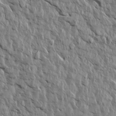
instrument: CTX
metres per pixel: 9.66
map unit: Aa
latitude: 14.1389
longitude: -141.7260
